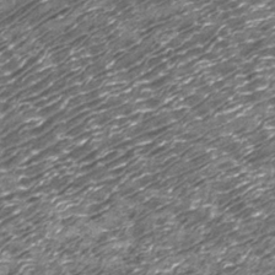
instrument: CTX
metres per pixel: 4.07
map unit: Nhu
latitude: -13.6722
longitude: -22.6679
